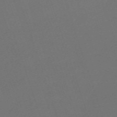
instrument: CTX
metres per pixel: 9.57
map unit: eHh
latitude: -63.3698
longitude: 51.9745
